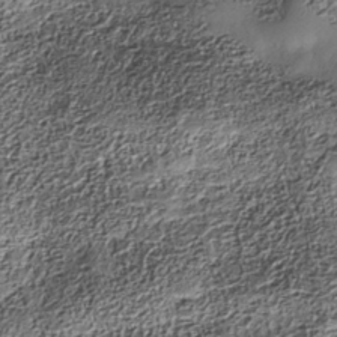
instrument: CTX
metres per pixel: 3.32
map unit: Nhe
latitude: -38.4629
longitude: -147.5372
